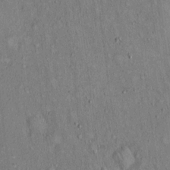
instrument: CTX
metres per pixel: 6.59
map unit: Hto
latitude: 14.6680
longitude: -58.9136
